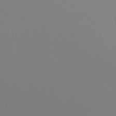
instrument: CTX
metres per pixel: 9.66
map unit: Ht
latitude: -16.3873
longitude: -48.1011
